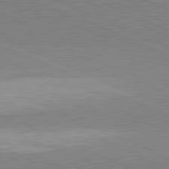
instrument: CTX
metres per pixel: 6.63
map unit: lApd
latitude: 82.0633
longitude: 148.5007
